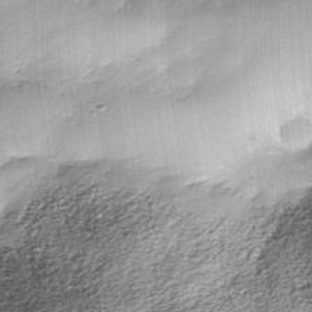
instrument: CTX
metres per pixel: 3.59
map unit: Nhe
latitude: -37.7666
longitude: -148.1956
